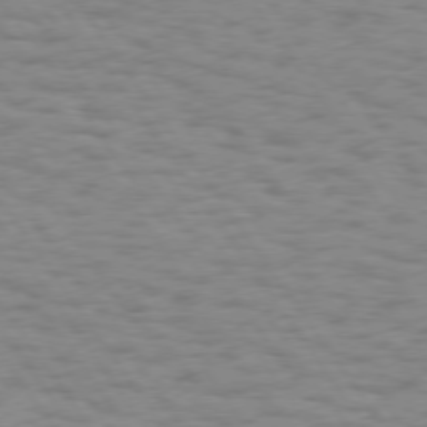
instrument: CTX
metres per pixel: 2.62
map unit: Hpe
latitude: 74.4601
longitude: -136.6113
